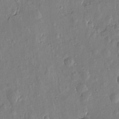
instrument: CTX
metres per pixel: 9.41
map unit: Htu
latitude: -0.3118
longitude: -176.8758
